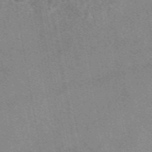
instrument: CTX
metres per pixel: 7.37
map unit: eAb
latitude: 48.5735
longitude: 110.6707
